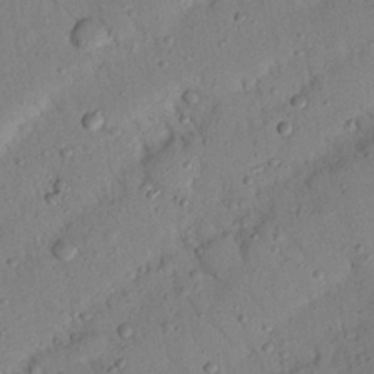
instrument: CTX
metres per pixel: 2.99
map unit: Nhu
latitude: 22.3278
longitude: -75.4804
